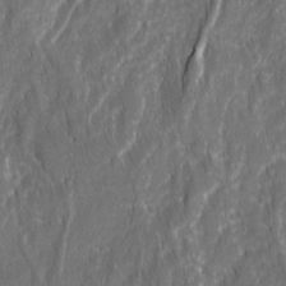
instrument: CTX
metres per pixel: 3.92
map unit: Ave
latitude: 15.6127
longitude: -133.9717
